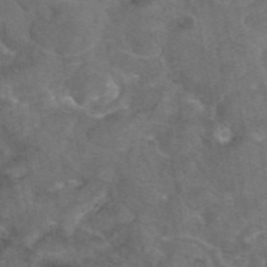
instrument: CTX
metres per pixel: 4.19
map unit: eAb
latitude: 46.1767
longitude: 115.4076
